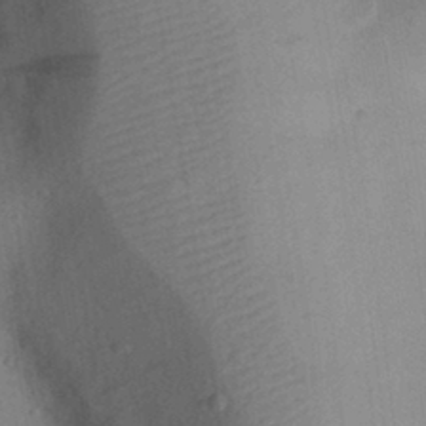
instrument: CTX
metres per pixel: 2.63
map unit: eHh
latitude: 24.8380
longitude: -70.4223
